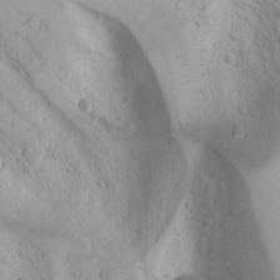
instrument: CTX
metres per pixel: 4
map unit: Nhu
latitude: -4.2739
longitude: -87.1592
